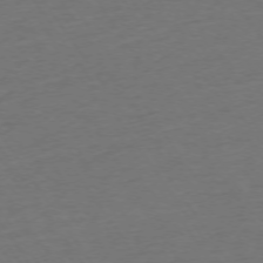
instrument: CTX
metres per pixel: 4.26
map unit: Ap
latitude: -74.7841
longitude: -90.1767
